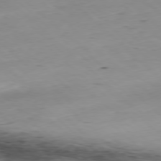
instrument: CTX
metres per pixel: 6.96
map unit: Hpe
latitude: -79.0297
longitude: 9.0864
